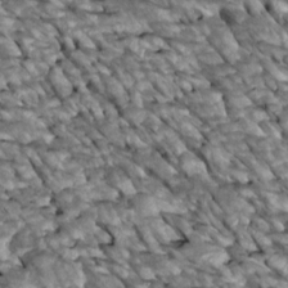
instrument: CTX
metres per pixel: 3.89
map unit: Htu
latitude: 1.9150
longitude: 144.6519
